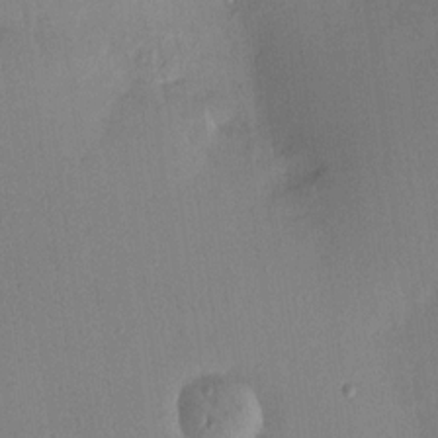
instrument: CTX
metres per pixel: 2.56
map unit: Nhu
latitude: 16.2145
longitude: -78.9325
